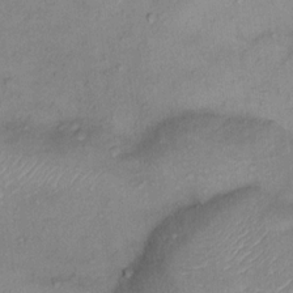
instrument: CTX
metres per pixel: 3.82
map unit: Ht
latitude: 12.3467
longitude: -39.4804
